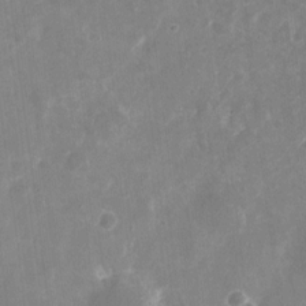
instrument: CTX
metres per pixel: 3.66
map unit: eHh
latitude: 10.4979
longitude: -71.6883
